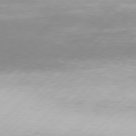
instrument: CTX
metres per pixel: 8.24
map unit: Hpe
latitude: 77.5371
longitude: -131.4238
